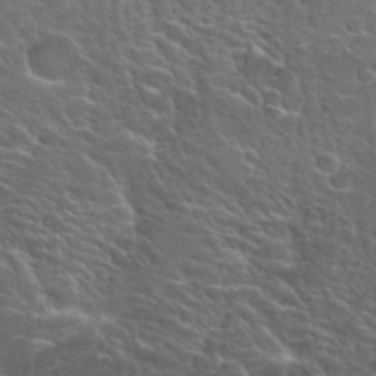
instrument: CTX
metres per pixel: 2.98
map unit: Hto
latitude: 26.9514
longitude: -50.2333
